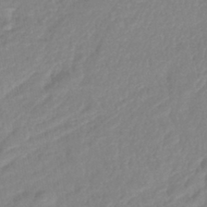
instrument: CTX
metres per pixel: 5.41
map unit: lHb
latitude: -42.7841
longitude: 75.3888
